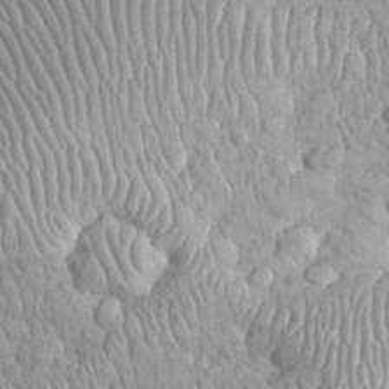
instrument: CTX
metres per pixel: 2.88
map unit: eHh
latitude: 32.9136
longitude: -65.1025
